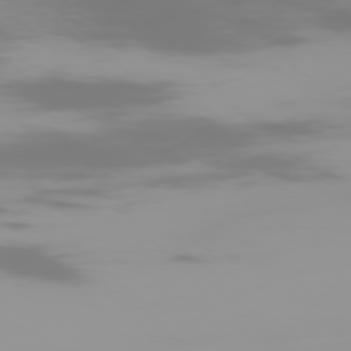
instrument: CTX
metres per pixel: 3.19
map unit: Ap
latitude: -77.5777
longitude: -73.3104
